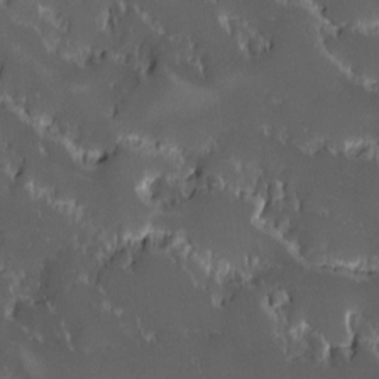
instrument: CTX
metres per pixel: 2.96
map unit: Ave
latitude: -10.2362
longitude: -117.0647
